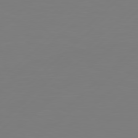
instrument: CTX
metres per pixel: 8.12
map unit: Hpe
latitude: 78.4979
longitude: -122.4790
